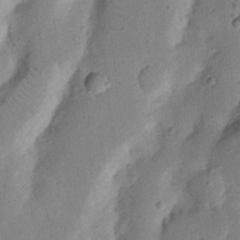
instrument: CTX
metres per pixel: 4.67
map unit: Nhu
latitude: 17.7828
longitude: -74.4034
